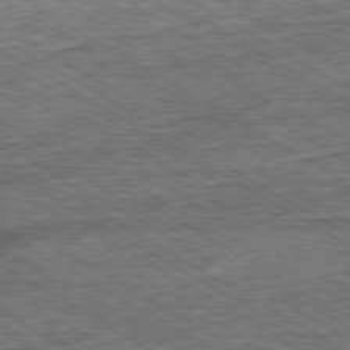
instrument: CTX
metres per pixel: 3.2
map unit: Ap
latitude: -79.9178
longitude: -79.4238
